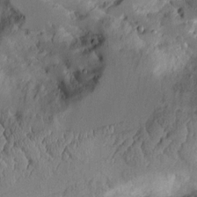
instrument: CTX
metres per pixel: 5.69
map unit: Aa
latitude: 10.2145
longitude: -126.1956
